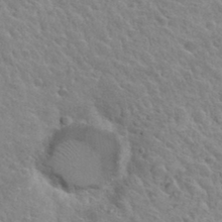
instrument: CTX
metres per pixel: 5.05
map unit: Hto
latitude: 34.1577
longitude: -49.8772
